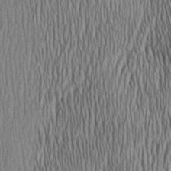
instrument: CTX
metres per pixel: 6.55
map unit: Aa
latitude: 28.6679
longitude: -138.2900
